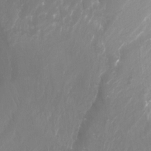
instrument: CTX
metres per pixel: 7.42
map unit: Nhu
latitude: -13.6911
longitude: -64.1956
